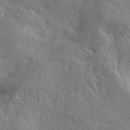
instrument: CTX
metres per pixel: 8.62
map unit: ANa
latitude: 41.1025
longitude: 51.5777
